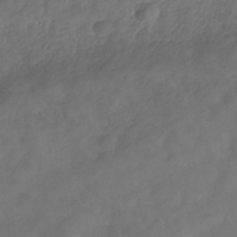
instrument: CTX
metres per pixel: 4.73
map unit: Hve
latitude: -31.8611
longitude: 95.6533
